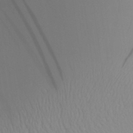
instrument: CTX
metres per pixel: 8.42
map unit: Aa
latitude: 30.6680
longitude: -141.1970
